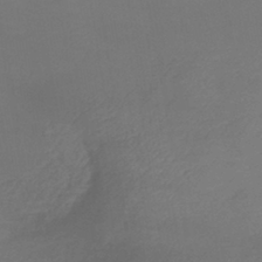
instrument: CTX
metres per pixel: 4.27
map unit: lHb
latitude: -39.1053
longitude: 74.6141
